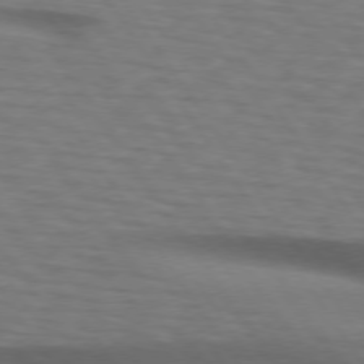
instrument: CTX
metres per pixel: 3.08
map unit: lApd
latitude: 74.3089
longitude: -77.8205
